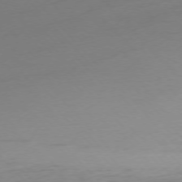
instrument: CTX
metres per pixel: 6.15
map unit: Ap
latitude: -76.2362
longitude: -70.8569
